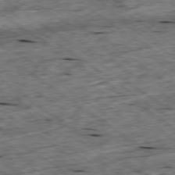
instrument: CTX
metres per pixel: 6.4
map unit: Ap
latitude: -79.4643
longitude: -87.8205
